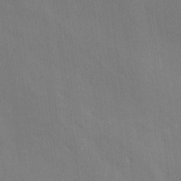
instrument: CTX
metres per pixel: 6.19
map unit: Ave
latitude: -10.8975
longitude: -122.4412
